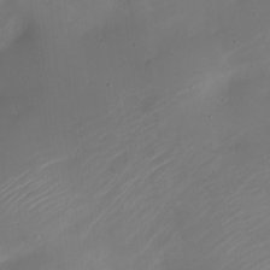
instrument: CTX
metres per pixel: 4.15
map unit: Nhe
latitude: -19.1998
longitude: 144.0094
